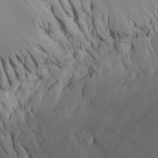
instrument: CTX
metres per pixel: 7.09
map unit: Htu
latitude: -7.8422
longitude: -65.7261
